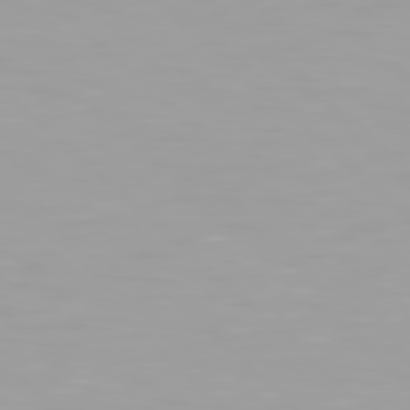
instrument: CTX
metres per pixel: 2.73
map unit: Hpe
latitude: 77.7449
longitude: -140.1955
